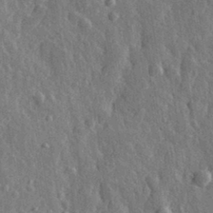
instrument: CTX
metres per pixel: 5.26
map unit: eHh
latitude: 32.6302
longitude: -79.9528
